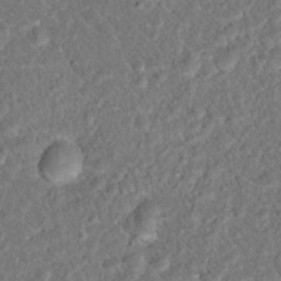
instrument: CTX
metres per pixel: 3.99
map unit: Hto
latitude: 17.0836
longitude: -37.4805
